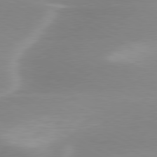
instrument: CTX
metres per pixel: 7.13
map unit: lApd
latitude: 79.8584
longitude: -115.5182
